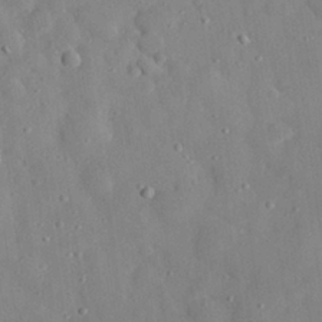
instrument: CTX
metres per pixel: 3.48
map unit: eHh
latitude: 28.6679
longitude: -78.1011
